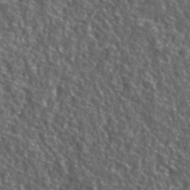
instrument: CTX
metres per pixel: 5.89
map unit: lHvf
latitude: 40.8191
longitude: -89.4427
